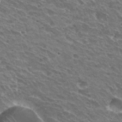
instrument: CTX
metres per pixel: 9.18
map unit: Hto
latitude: 31.1592
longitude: -43.7072
